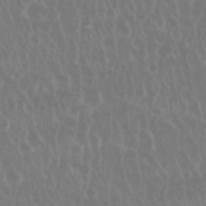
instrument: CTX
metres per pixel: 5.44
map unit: Nhu
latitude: 28.4601
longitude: -62.9892
